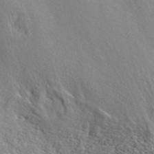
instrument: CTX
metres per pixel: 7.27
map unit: ANa
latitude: 42.3467
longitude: 34.7463
